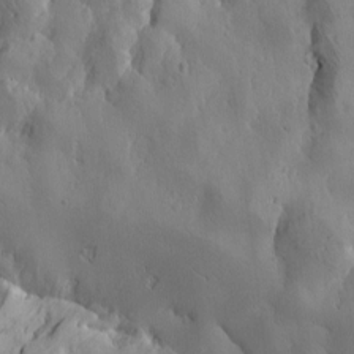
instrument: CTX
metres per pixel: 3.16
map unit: Htu
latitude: -3.3698
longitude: -176.7813
